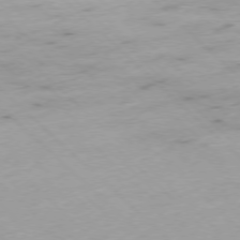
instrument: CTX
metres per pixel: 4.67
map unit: Ap
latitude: -77.3510
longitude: -60.7246
